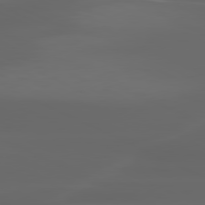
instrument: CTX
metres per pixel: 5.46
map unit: lApd
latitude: 80.0822
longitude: -117.0647
